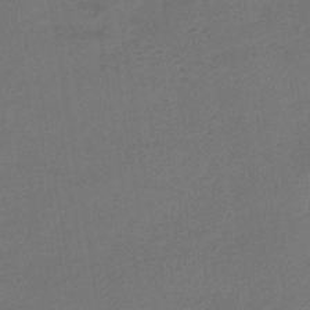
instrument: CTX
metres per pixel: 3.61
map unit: lHb
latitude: -39.4266
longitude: 69.5399
